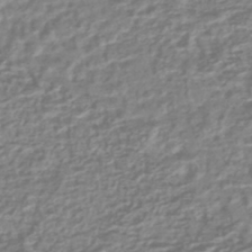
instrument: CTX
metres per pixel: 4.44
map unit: HNhu
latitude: -44.4818
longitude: 99.6344
